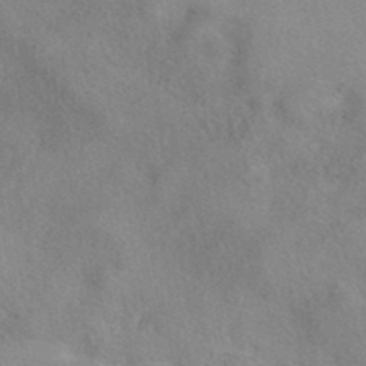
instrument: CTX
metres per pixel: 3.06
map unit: eAb
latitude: 40.1010
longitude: 108.3873
